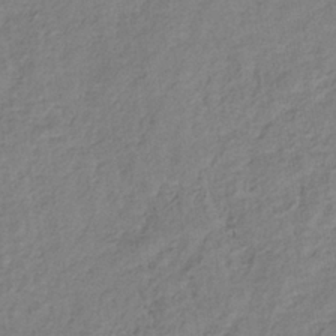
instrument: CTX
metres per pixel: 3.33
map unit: HNhu
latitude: -39.0109
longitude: 107.2376
